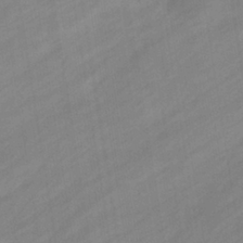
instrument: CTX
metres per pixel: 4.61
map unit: eHb
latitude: -37.6344
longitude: 79.4643
